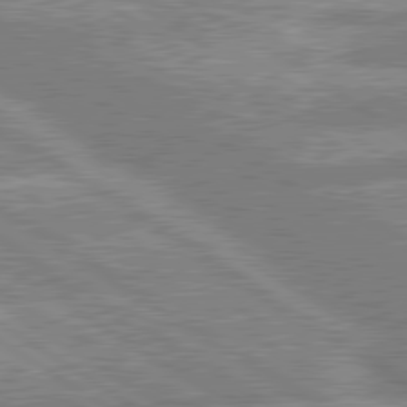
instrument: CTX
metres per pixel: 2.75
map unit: lApd
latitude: 80.2900
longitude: -164.4790
